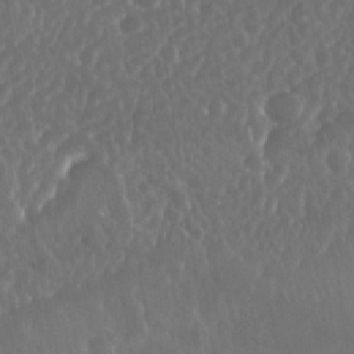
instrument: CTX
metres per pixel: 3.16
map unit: Nhu
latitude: 25.5938
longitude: -57.5182
